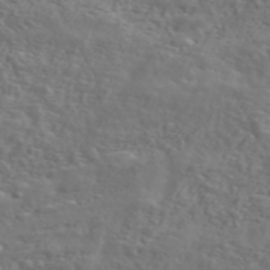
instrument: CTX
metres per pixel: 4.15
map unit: ANa
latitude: 47.6127
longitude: -83.4804
